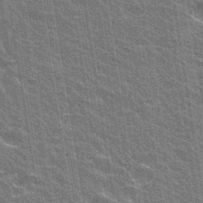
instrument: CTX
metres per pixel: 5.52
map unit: Hto
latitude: 31.0648
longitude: -43.1592
